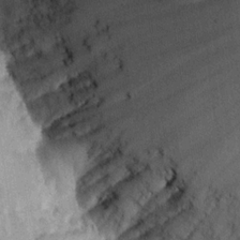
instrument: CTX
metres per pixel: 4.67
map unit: lHvf
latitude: 21.7450
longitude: 145.2943
